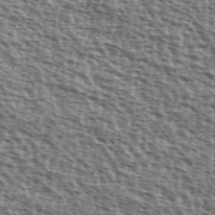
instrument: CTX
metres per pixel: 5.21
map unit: Ave
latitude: 38.7057
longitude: -111.6316
